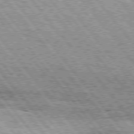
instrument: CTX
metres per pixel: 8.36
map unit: Hpe
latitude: 75.3671
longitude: -156.9891
